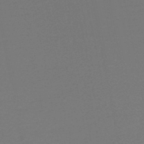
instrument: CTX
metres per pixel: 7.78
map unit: HNb
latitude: -47.9178
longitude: 56.3873
